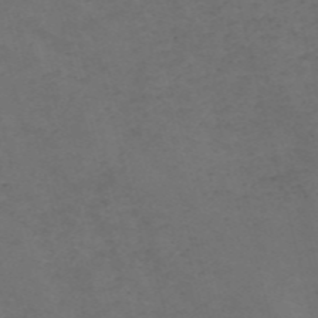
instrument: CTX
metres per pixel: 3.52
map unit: Nve
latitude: -57.4454
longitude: 52.7841
